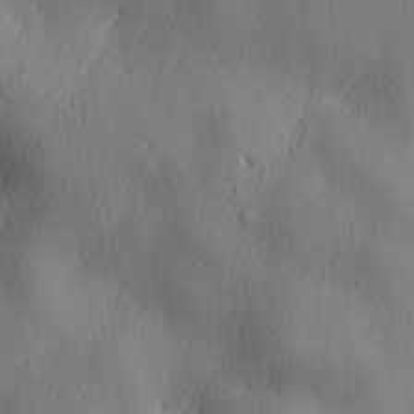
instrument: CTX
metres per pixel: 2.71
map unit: lHvf
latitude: 22.9703
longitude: 141.4265
